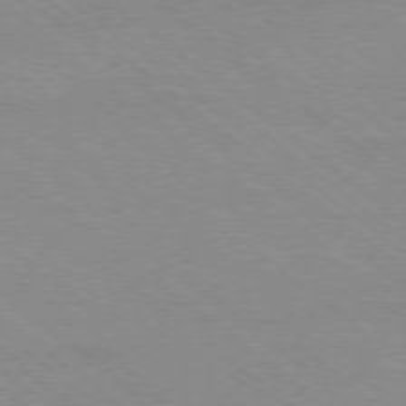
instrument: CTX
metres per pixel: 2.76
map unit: Ap
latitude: -78.8975
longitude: -65.0458
